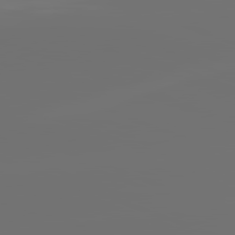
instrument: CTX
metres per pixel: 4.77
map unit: lApd
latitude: 82.0633
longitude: -160.1578
